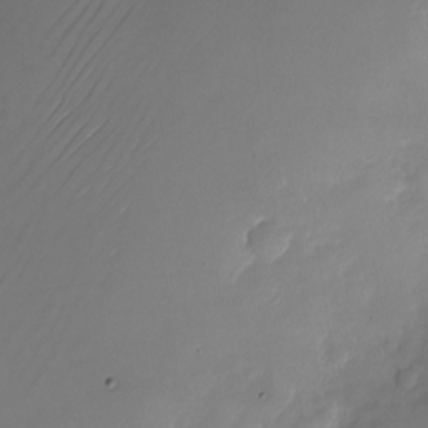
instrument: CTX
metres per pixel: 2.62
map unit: Nhu
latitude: -22.3306
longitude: -71.8016
